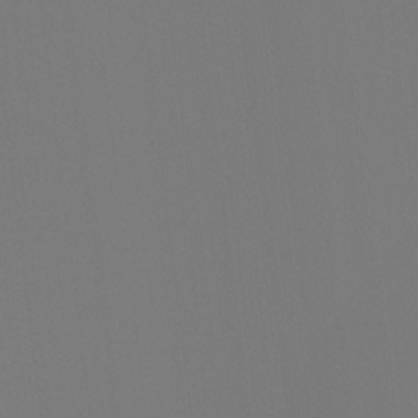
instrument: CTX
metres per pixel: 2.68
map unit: Ht
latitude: -4.3873
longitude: -62.0255
